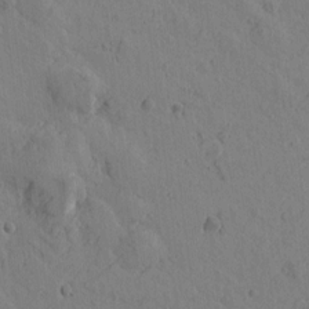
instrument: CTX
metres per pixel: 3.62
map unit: Htu
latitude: -0.2929
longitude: -175.7639
